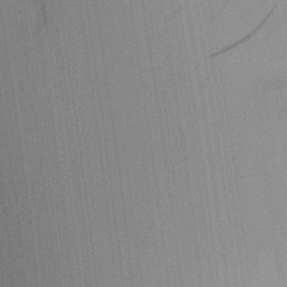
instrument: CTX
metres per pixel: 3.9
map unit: Aa
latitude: 24.1199
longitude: -135.9717
